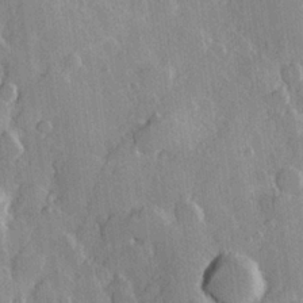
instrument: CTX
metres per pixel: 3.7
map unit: Hve
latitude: 23.3293
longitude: 148.0472
